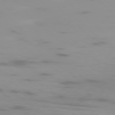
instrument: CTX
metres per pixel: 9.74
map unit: Ap
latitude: -78.1983
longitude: -65.1970
